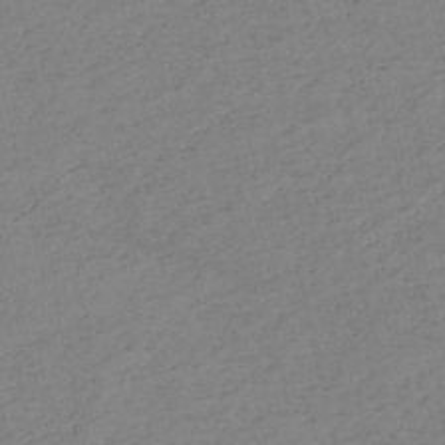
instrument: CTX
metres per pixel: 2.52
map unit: HNb
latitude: -52.9541
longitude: -39.1781
